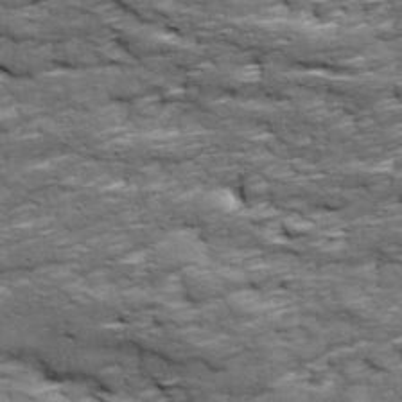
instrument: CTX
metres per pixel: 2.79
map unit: Ave
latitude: 18.2333
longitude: -135.6883
